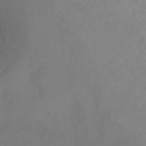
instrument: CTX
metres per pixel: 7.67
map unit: Ht
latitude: 1.2159
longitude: -35.5182
